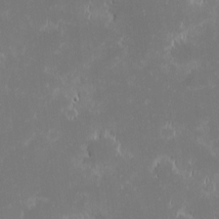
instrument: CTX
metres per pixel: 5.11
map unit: eHh
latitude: -1.6344
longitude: -84.1200
